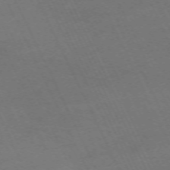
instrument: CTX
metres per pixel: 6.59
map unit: Hpe
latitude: -70.9542
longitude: 14.9353
